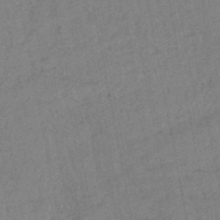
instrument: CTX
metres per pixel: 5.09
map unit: lHb
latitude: -43.8989
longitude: 76.6518
